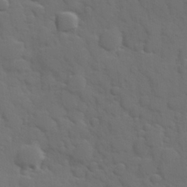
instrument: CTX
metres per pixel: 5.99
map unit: Hve
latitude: 25.0836
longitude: 148.4062
